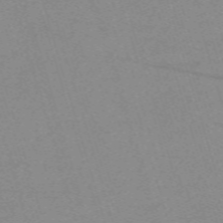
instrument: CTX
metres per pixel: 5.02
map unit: eHh
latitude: -62.2550
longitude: 54.3117
